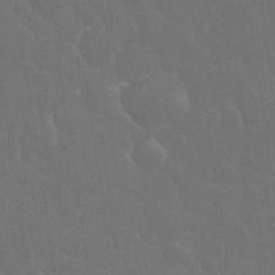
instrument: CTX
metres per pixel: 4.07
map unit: eHh
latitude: 33.3860
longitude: -60.1200
